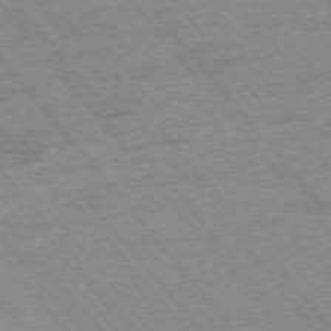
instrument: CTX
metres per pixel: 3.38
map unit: Hpe
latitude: -75.5588
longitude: -14.3468
